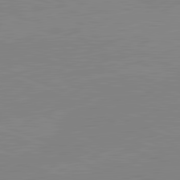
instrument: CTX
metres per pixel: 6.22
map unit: lApd
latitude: 81.7827
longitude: -157.9717
